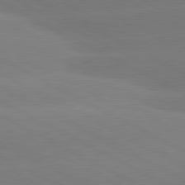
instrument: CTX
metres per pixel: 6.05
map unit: lApd
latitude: 81.0080
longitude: -153.5749
